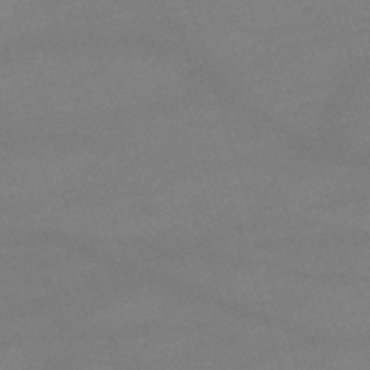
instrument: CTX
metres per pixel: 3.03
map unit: lHb
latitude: -46.8597
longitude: 63.4832
